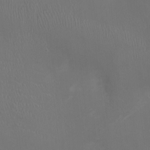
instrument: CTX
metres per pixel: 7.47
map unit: Ht
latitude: -1.4266
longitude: -16.2334
